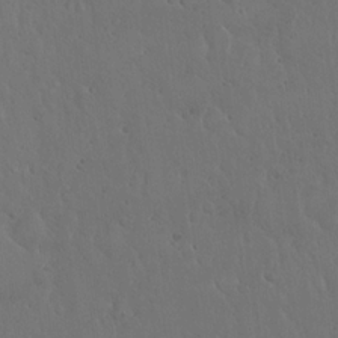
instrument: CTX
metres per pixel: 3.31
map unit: Hto
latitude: 18.0822
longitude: -59.9528
